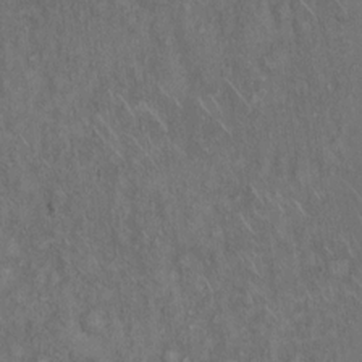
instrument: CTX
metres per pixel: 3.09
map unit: Hto
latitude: 15.6127
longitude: -56.4223
